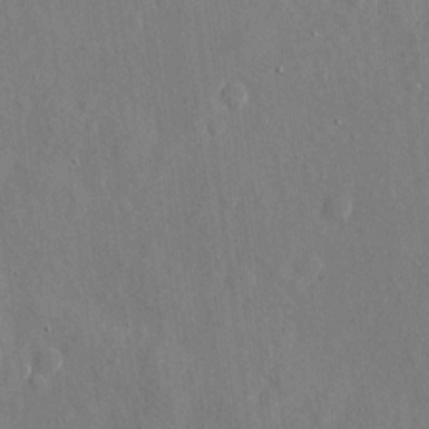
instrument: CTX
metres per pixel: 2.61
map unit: eHh
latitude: 10.6680
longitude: -69.8017
